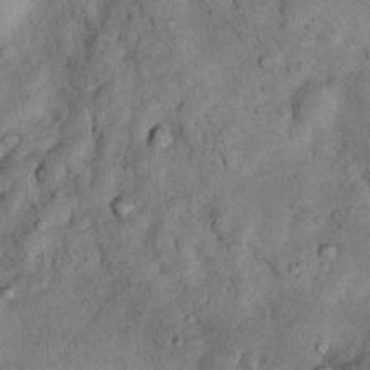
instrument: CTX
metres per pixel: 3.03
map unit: Nhu
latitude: 8.9136
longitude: -22.9136
